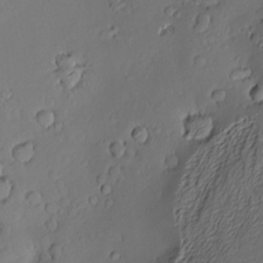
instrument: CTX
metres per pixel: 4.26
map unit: Hve
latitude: -9.6533
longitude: 174.7085
